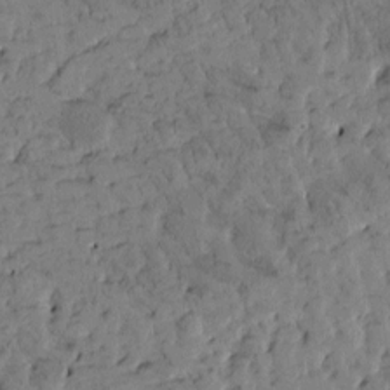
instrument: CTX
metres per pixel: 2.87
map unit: Htu
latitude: -2.9541
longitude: 175.9367
